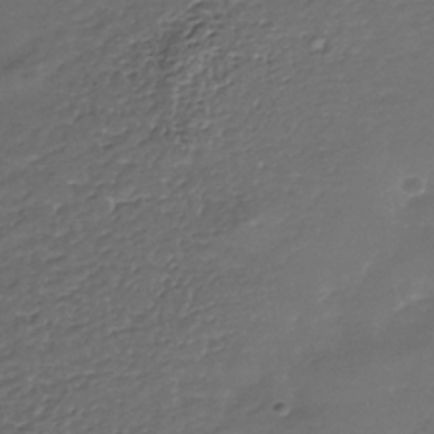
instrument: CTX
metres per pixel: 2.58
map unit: Nhe
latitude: -37.5588
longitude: -90.3278
